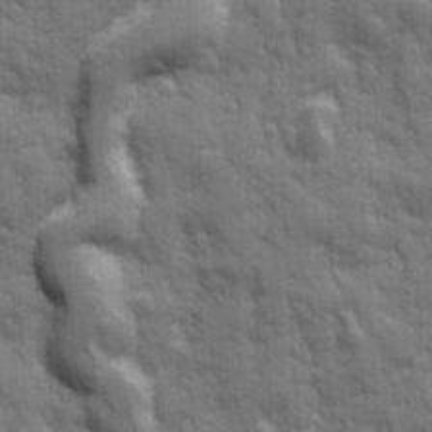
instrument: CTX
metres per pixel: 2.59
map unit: Ave
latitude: 20.1200
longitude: -133.3104
